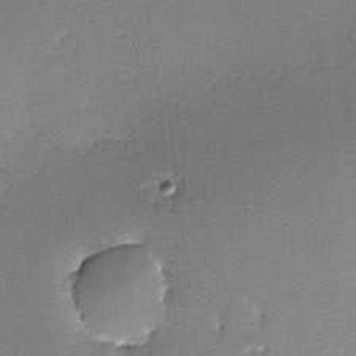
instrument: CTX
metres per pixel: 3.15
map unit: lHvf
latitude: -11.4643
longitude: -102.4034
